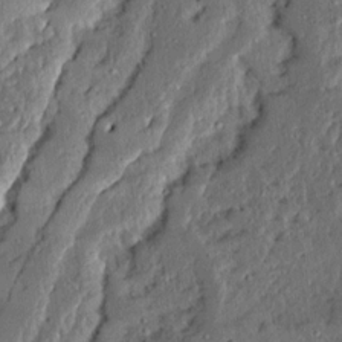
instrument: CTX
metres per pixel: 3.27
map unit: Ave
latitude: 13.9528
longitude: -137.0459
